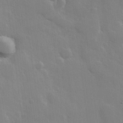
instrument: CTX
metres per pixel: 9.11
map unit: Hve
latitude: 23.2159
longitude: 148.5952
